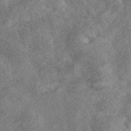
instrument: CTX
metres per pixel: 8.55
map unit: eAb
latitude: 46.2334
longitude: 127.5210
